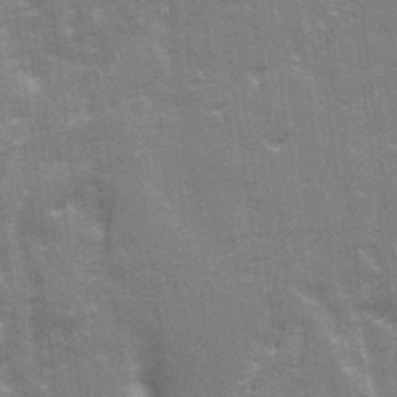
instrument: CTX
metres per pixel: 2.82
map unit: Ave
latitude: 21.5938
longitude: -133.6127
